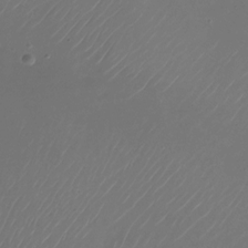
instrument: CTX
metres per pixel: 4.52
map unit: Nhu
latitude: -27.6155
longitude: -72.1956
